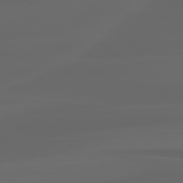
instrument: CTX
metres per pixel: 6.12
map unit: lApd
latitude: 80.2145
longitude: -116.7246
